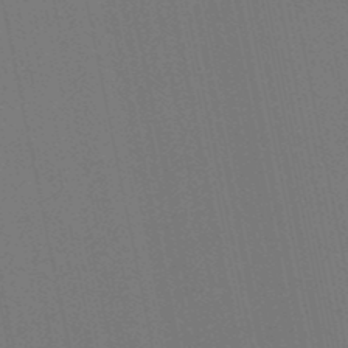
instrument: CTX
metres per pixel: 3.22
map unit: eHb
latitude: -49.5777
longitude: 67.3510
